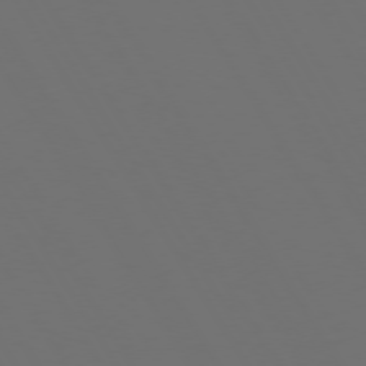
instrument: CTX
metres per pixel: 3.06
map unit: Hpe
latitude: 73.1970
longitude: -128.1389
